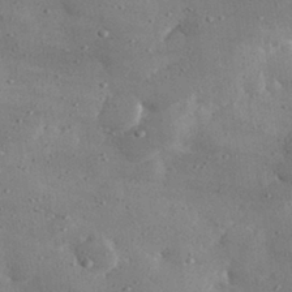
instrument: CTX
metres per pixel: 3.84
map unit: lHvf
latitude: 31.0459
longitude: -88.8191
